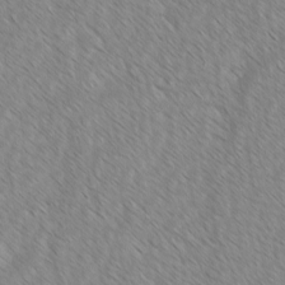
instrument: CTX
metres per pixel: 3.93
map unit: lAvf
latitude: -2.3873
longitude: -113.9528
